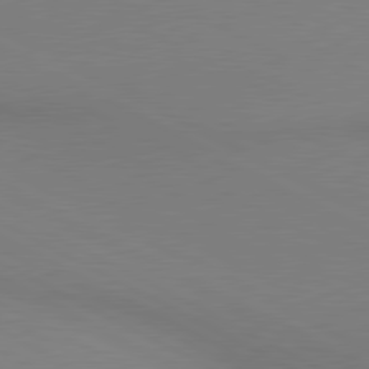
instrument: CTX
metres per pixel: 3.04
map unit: lApd
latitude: 80.6301
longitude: 145.5588
